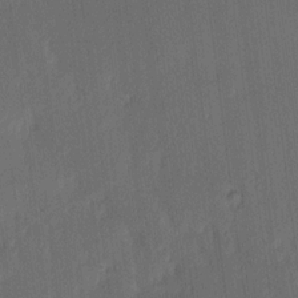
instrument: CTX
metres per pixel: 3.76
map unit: Ave
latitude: 13.6316
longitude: -106.7057
